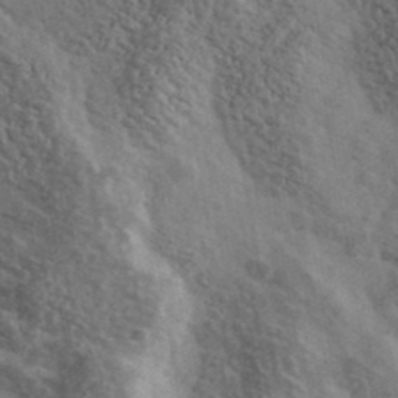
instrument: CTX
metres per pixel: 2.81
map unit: Ave
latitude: 40.2333
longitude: -111.0837
